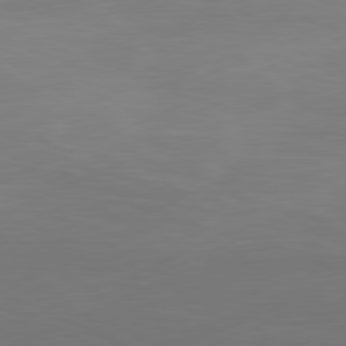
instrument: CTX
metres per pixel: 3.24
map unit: Ap
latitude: -81.6344
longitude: -85.6694
